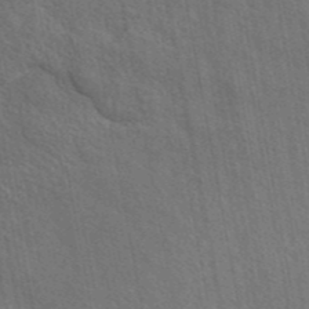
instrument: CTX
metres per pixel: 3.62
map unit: eAb
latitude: 43.2726
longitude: 113.5777
